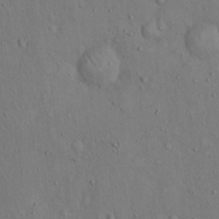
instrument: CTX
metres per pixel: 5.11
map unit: Hto
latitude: 14.5735
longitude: -58.1200
